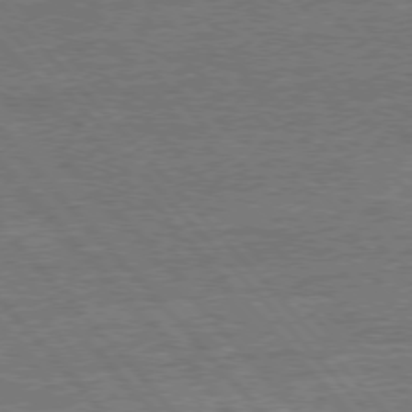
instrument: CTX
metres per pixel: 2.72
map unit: Ap
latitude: -77.7100
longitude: -96.0255
